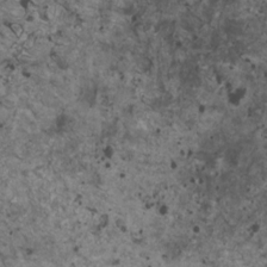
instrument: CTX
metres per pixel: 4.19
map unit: HNhu
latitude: 2.9324
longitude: 4.6707
